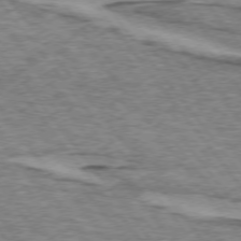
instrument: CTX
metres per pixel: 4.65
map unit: lApd
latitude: 74.1011
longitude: -76.7624
